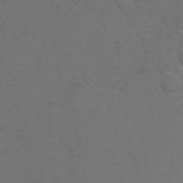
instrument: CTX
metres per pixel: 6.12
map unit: Hto
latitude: 6.1767
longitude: -30.8380
